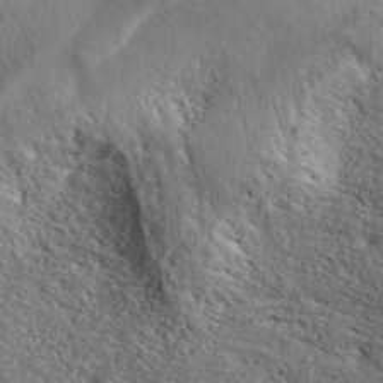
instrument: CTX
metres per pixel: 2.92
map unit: ANa
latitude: 41.9717
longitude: 52.6518
